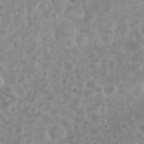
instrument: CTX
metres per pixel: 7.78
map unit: eHh
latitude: 35.0080
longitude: -61.7827
